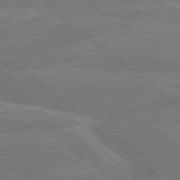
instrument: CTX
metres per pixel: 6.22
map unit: Hpe
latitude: 78.9892
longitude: -152.2712
